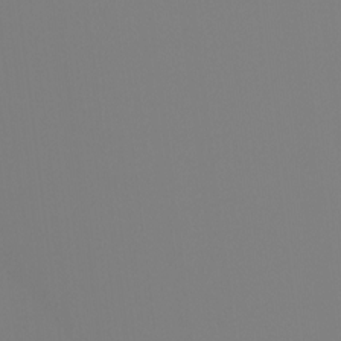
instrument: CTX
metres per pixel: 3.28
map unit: Ht
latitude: -15.5022
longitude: -50.8380
